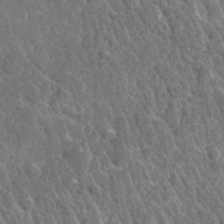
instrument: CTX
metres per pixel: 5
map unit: lHvf
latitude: 34.2333
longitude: -86.2144
